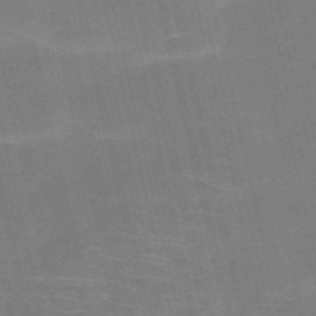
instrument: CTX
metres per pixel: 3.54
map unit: HNb
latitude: -51.8800
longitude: -45.0269
